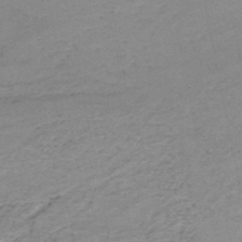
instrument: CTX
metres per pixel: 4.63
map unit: HNb
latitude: -51.4643
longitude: -52.4979
